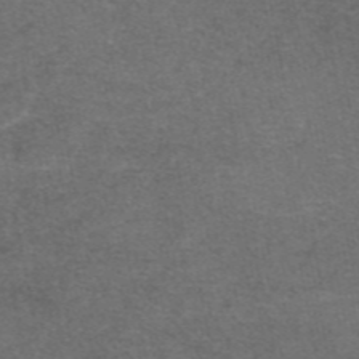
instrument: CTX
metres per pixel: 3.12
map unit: eAb
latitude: 47.3104
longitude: 104.4062
